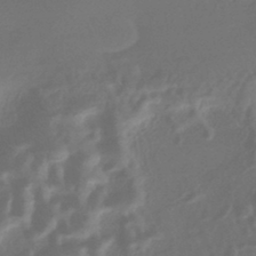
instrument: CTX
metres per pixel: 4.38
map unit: HNhu
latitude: -43.7855
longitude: 91.4266
